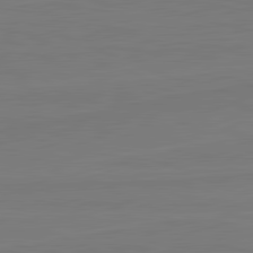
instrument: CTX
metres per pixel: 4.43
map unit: lApd
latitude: 81.8205
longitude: -178.8758
